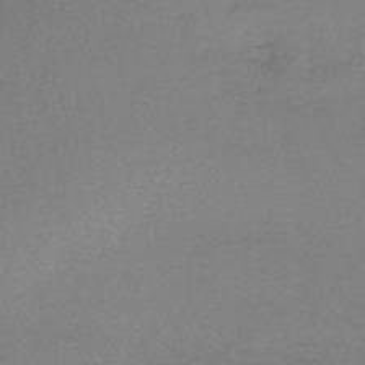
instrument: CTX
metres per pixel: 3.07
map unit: lHb
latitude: -42.6707
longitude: 59.2942
